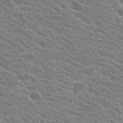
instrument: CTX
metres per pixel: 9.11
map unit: Hto
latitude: 25.2159
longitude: -41.5371
